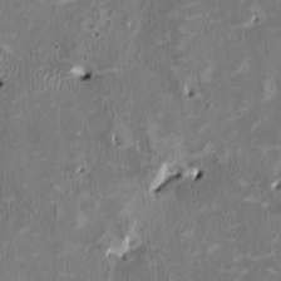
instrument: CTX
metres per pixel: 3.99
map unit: HNhu
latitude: 2.3278
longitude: -4.3467
